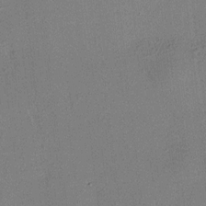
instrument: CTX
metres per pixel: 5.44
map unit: HNhu
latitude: 7.9717
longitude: 15.5210
